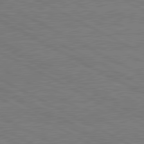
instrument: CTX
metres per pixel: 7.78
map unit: lApd
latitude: 80.7624
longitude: -127.3671
